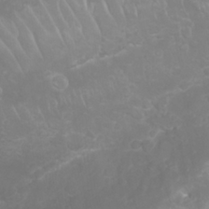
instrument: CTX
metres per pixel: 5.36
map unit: Nhu
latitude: 26.6680
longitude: -62.3090
